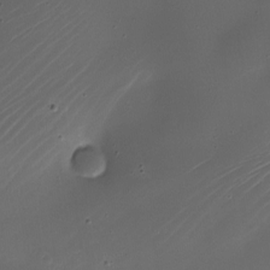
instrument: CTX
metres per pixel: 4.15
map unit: Nhe
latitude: -19.1242
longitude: 144.4062
